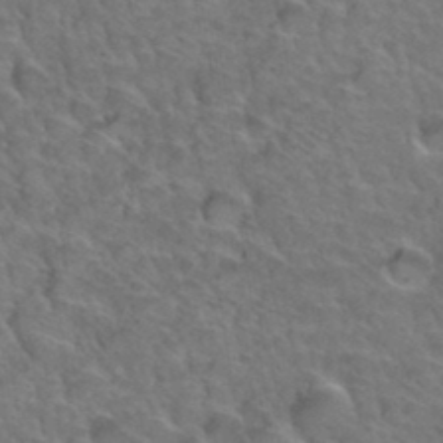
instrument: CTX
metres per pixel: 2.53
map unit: Hto
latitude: 35.0080
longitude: -47.3293
